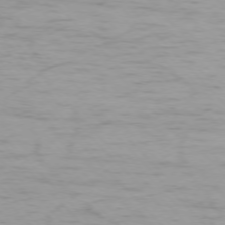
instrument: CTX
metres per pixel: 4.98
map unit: Ap
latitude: -76.5385
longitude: -65.4048
